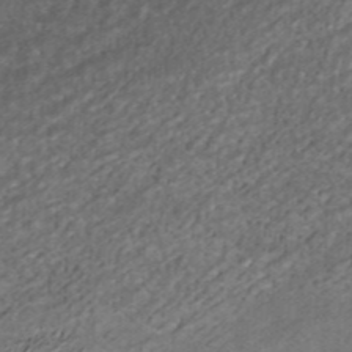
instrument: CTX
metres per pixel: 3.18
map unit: HNhu
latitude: -39.8234
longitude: 103.5777
